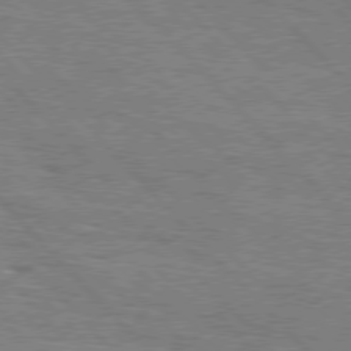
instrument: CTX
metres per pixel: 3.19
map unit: Hpe
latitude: 76.6301
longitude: -161.2726
